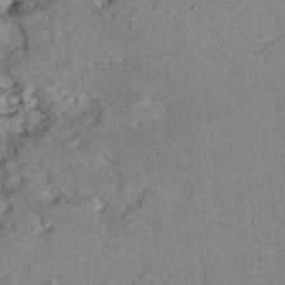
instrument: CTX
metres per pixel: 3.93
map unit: Hto
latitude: 8.3656
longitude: -30.0633
